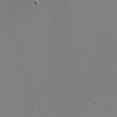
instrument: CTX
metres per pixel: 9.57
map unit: Nhu
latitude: 0.4223
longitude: -78.0444
